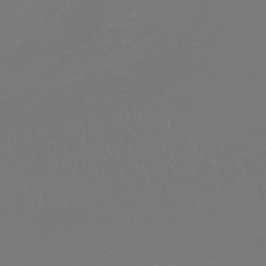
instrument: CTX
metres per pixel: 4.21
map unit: lHb
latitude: -43.3509
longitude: 64.0661
